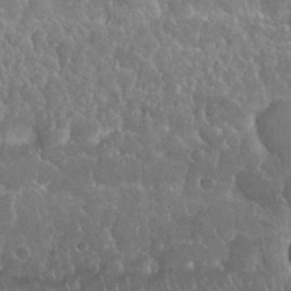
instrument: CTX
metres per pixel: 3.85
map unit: Nhu
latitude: 24.4601
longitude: -60.8380
